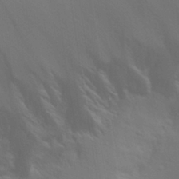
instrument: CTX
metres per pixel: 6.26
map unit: Aa
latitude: 28.3845
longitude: -144.5168
